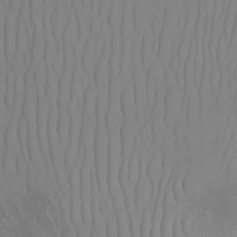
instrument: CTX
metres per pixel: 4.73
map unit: Nhu
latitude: -6.5573
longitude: -93.2348
